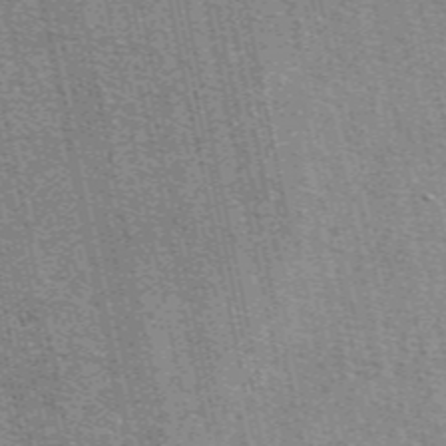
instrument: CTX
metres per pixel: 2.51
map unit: eAb
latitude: 49.3104
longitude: 105.8989
